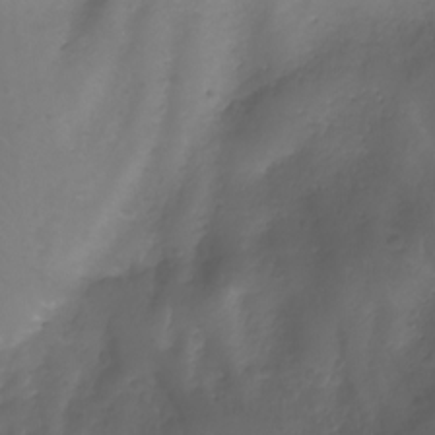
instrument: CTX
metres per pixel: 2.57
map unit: Aa
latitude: -10.5763
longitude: -68.3845
